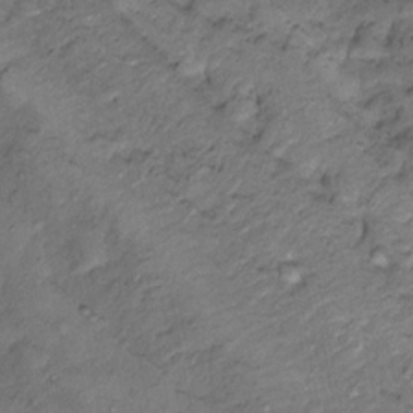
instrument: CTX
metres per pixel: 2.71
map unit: Nhu
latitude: 12.5924
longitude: -28.7624
